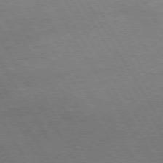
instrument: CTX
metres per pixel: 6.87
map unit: Hpe
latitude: 74.4601
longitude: -141.8961
